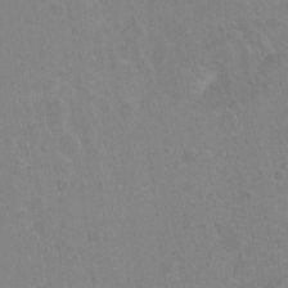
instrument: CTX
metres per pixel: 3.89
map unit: Ht
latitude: -6.3873
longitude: -37.1781
